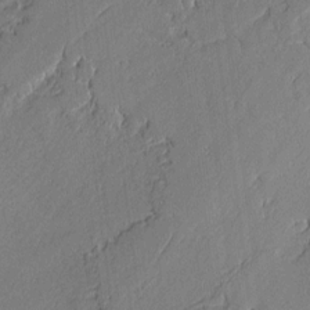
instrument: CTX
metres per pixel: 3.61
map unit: lAvf
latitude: -0.3307
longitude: -107.7450
